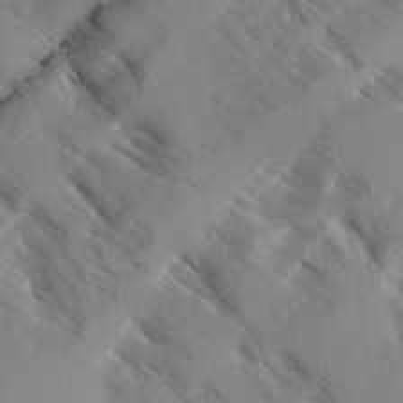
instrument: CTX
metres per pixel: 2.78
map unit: Ave
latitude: -0.4818
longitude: -111.2726
